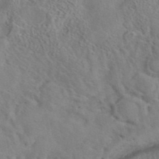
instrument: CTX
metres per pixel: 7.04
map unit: eAb
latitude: 41.7827
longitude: 105.3509
